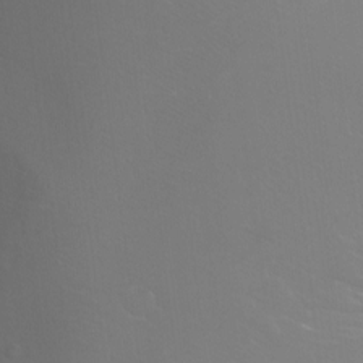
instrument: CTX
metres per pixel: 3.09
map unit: Ht
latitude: -9.8233
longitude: -37.5938
